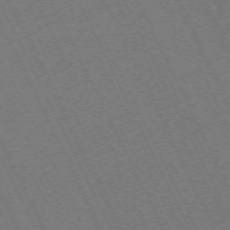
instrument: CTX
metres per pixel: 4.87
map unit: Hpe
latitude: -71.4643
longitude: 13.0487
